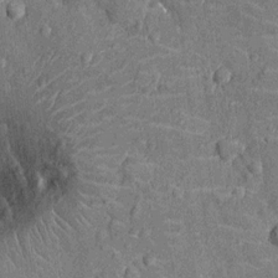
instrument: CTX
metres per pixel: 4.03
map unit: Nhu
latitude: -13.8611
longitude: -23.7827
